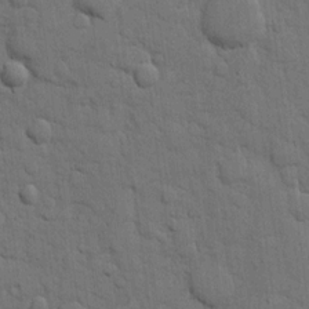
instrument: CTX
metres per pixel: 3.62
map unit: eHh
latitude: 11.9906
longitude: -67.3670
